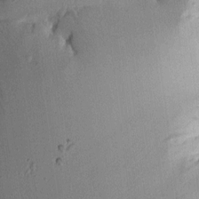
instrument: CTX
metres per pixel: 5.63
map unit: Aa
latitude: 10.9892
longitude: -127.8395
